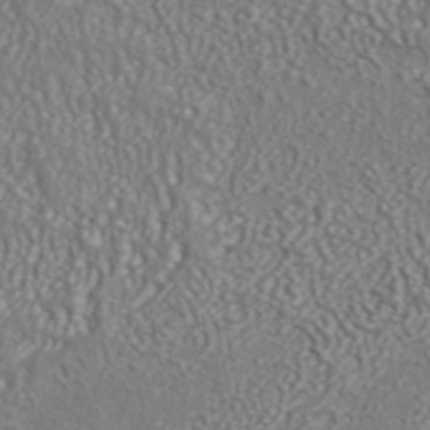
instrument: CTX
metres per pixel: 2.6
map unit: ANa
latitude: 42.7435
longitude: 35.2754
